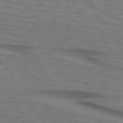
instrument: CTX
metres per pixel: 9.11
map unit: lApd
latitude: 74.0633
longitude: -77.7071
